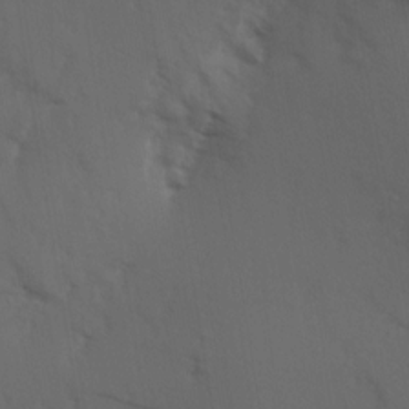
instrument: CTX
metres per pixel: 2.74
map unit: Hve
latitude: 2.1011
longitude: -123.9717
